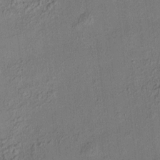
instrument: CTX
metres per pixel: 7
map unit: HNhu
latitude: 6.8569
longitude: 15.4833
